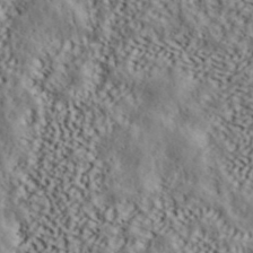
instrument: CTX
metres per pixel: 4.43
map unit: ANa
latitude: 42.1200
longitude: 52.6518
